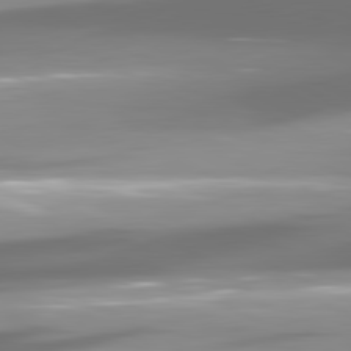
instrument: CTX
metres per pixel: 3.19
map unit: lApd
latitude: 80.8380
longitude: -146.2145
